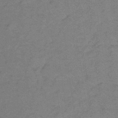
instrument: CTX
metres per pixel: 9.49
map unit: lHb
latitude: -32.5196
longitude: 66.6518
